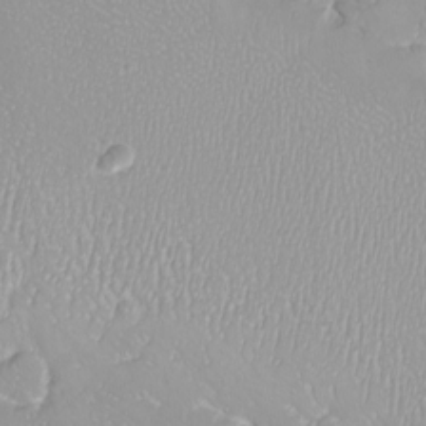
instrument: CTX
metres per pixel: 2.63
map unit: eHh
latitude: -9.2376
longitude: -68.9324
